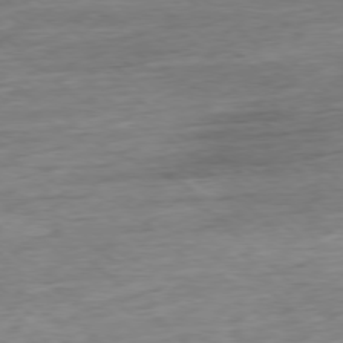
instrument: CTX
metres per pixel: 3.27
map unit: Ap
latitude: -78.1416
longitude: -71.4615
